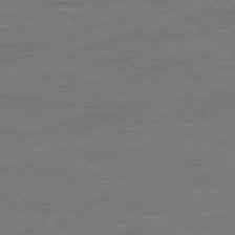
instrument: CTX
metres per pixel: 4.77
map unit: Ap
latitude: -79.0108
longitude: -54.8758
